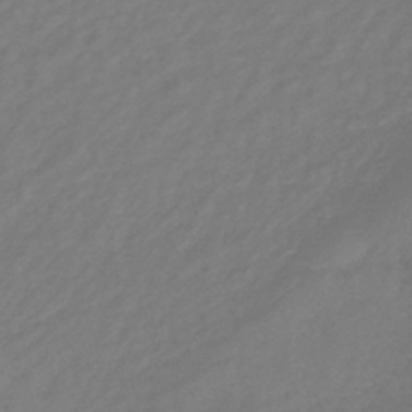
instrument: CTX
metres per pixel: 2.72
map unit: lHb
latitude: -41.9745
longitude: 81.3510
